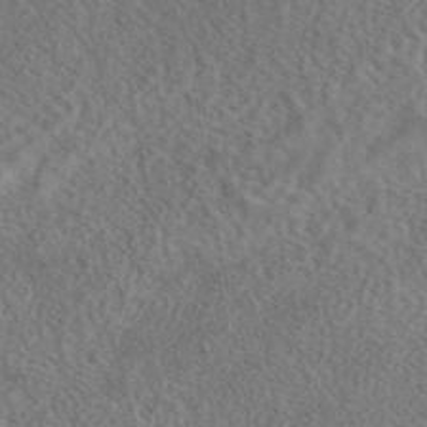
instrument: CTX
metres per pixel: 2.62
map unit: eAb
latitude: 43.2726
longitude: 109.0486
